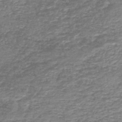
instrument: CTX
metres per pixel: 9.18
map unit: HNb
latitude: -44.2928
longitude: 50.1795
